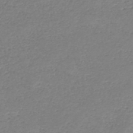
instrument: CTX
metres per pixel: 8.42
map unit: HNhu
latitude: -47.0675
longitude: 28.1795
